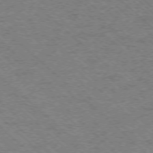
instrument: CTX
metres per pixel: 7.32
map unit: Ap
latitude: -75.7478
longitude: -79.2348
